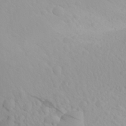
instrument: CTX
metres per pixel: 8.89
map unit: Aa
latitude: 26.6491
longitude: -144.6301
